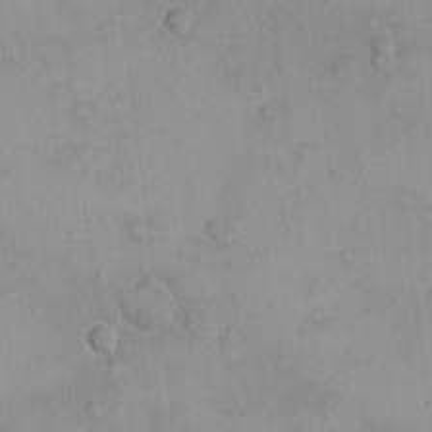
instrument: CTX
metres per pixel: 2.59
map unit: eHh
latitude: -9.8800
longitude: -66.6301
